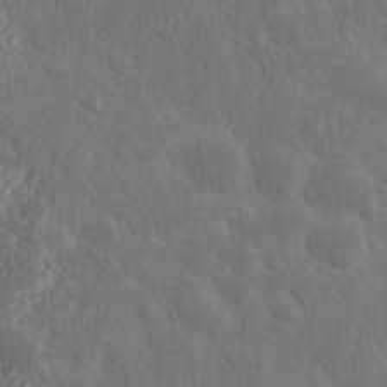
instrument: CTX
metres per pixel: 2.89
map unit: Nhu
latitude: 14.5924
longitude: -73.5749
